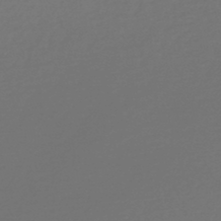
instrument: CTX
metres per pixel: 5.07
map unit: lHb
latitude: -46.5762
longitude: 59.4832
